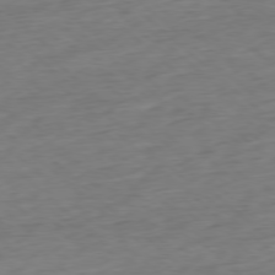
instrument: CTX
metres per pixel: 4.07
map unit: Ap
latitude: -78.0283
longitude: -97.6127
